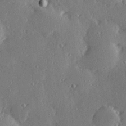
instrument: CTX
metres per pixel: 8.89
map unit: Hve
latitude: 28.2333
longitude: -91.5182
